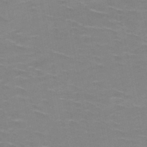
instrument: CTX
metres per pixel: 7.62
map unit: HNb
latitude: -48.6897
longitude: -47.5183
